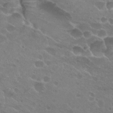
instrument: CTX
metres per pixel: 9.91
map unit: Hto
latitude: 25.3292
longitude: -37.4238
